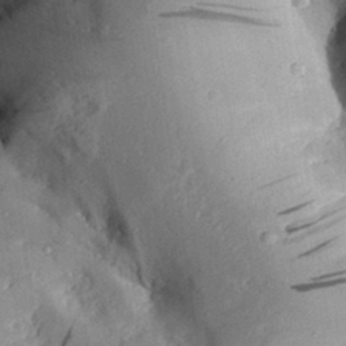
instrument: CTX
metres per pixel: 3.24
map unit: Aa
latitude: 29.9150
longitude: -132.1200
